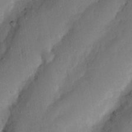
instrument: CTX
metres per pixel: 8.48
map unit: Nhu
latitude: 5.0647
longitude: -24.3845
